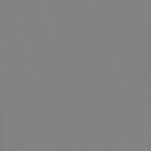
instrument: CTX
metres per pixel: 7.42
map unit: HNb
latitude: -50.6140
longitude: -46.3468
